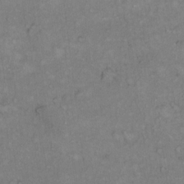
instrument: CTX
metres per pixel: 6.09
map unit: Hto
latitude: 11.1403
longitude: -60.3278
